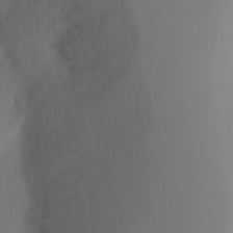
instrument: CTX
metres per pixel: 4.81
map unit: Ht
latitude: -16.6519
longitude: -41.4048
